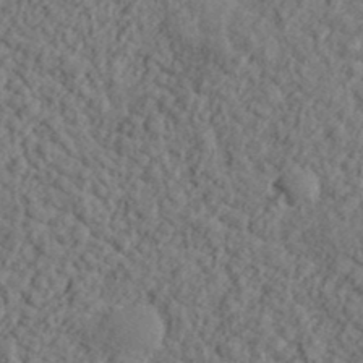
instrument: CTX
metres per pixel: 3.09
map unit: lHvf
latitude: 38.2711
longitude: -90.9892
